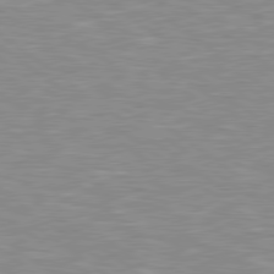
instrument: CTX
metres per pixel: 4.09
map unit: Hpe
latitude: 79.2348
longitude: -121.4994
